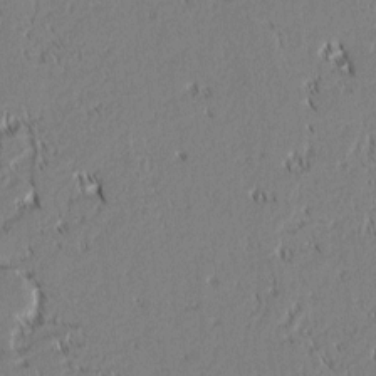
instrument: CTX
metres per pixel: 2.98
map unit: lAvf
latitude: 1.4426
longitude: -106.8191
